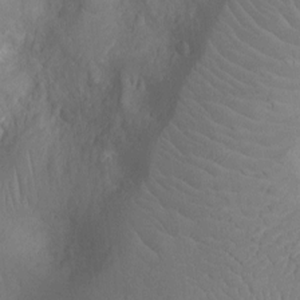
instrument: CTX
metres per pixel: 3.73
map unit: Nhu
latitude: -10.3117
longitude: -21.4427
